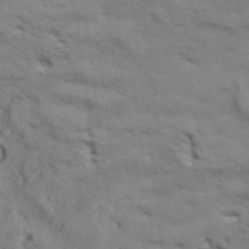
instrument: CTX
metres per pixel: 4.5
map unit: Aa
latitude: 33.3482
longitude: -136.1767
